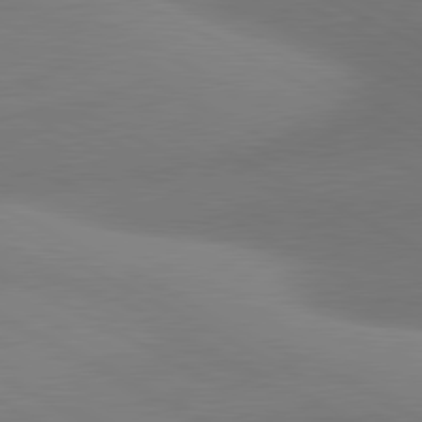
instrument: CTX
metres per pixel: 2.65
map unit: lApd
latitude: 80.9703
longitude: 129.5966
